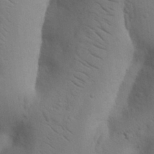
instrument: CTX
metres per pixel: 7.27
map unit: Nhu
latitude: 18.9513
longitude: -76.0822
